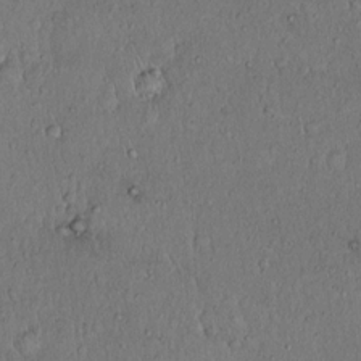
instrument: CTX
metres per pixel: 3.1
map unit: Hto
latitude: 14.6680
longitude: -57.0269
